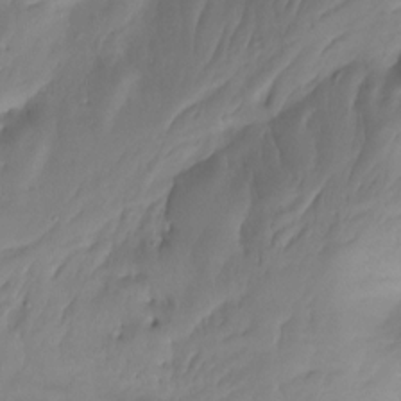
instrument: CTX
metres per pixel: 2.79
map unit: Ht
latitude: -15.3510
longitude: -44.5357
